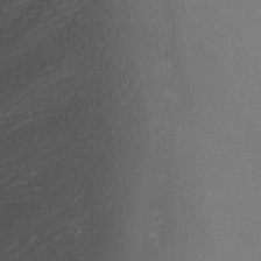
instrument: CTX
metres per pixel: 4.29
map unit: Nhu
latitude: -7.7288
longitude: -90.6490
